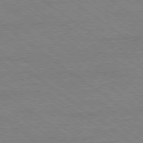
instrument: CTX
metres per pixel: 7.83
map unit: Ap
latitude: -79.2376
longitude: -83.2348
